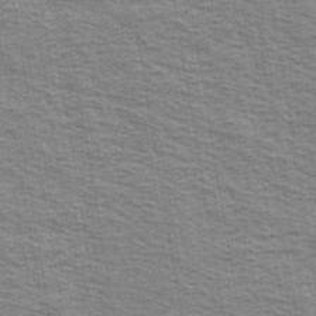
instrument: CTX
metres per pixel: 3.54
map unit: Ave
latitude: 39.0269
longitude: -109.0647
